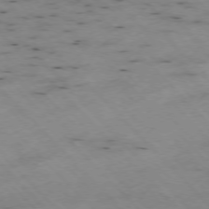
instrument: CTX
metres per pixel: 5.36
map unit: Ap
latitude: -76.7463
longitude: -60.1578
